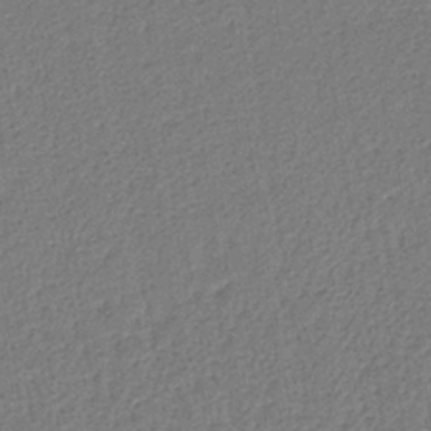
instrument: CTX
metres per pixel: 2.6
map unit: lHb
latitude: -37.8989
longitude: 60.0094
